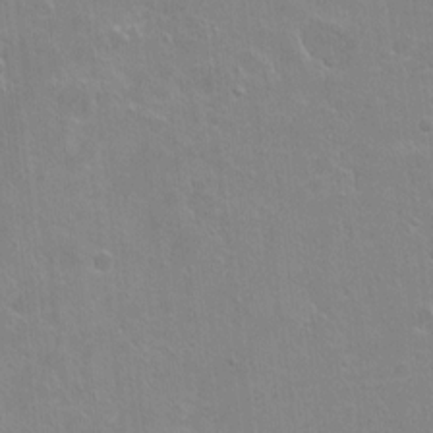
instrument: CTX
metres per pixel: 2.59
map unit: Ht
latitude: -5.9556
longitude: -36.8380
